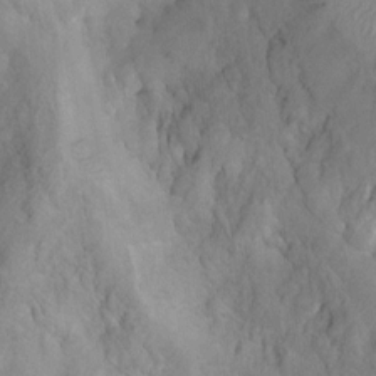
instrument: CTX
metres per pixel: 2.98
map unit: Hto
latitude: 6.7813
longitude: -36.3656
